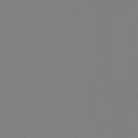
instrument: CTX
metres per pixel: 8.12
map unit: lHb
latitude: -48.7652
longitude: 69.5021
